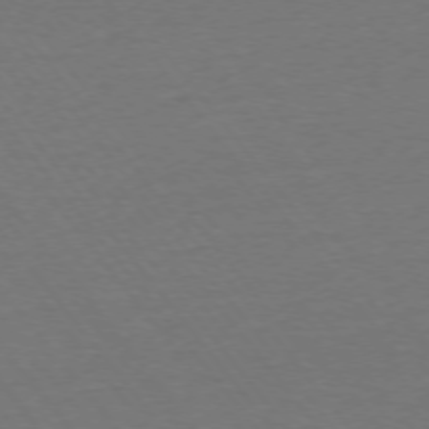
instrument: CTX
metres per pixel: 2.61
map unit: Ap
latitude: -75.7478
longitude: -94.3090
